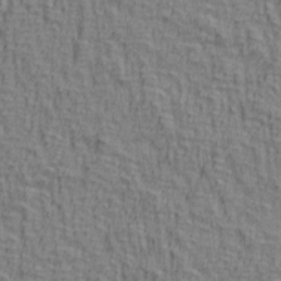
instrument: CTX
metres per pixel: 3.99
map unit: lAa
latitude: 4.9703
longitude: -114.6112
